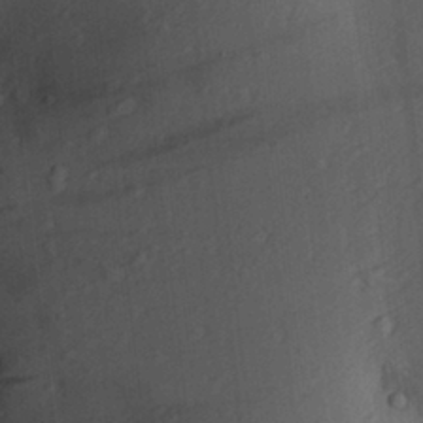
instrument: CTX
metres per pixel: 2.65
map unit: Aa
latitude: 26.9514
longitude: -136.4412
